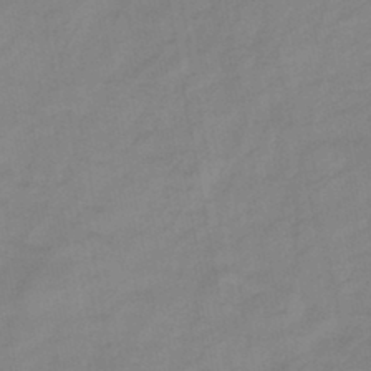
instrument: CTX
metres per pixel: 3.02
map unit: HNb
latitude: -45.6155
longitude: -38.4979
